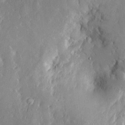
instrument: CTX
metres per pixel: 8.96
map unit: Htu
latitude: -5.8800
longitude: 158.2173
